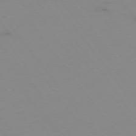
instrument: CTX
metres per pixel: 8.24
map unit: Hpe
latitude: -74.5763
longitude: 3.1620
